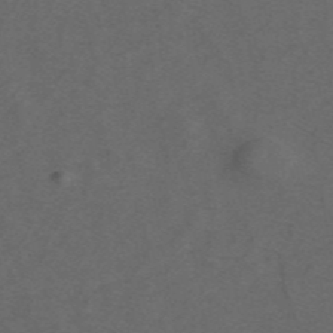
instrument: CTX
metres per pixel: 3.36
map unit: ANa
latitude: 44.1011
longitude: 27.3131
